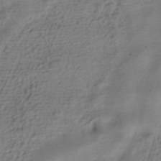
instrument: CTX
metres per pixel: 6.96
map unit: HNhu
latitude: -40.5196
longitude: 99.9556
